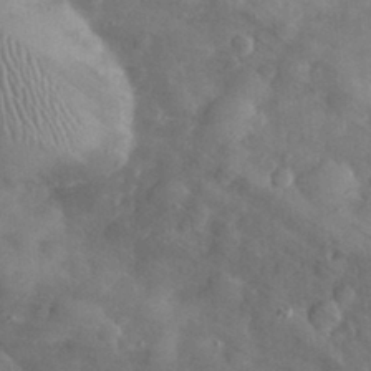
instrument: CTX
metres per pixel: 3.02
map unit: eHh
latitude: 31.3482
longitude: -70.7246
